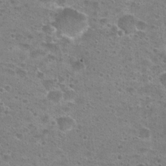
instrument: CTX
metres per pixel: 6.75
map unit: Hto
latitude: 22.7246
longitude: -49.1592
